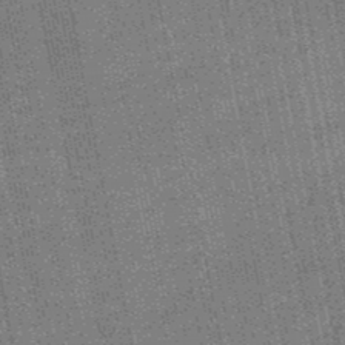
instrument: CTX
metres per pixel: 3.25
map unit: HNb
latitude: -49.1998
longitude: -38.2145
